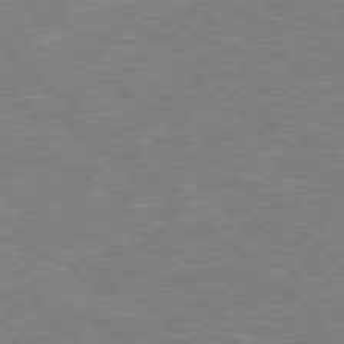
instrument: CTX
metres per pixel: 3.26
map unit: Hpe
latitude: 77.2537
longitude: -135.9528
